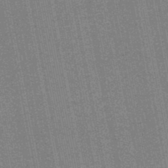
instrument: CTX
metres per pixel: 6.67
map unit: HNb
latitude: -45.7856
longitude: 53.1998
